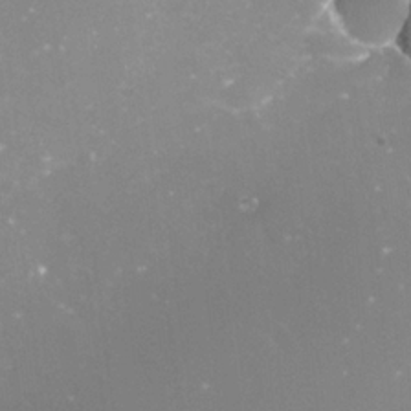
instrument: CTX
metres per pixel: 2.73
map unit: Nve
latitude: -17.9556
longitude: -59.4426
